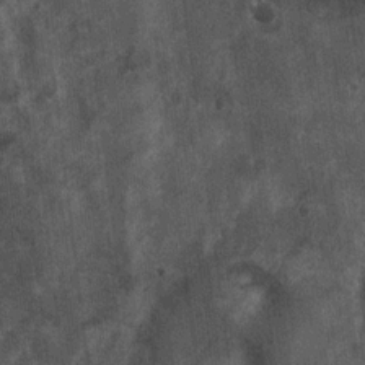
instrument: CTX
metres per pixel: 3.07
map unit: Ht
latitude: 2.4223
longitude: -19.2348
